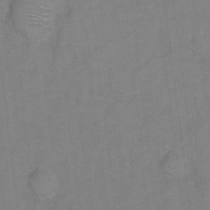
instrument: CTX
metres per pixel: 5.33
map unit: Hto
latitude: 5.3671
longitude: -32.1578
